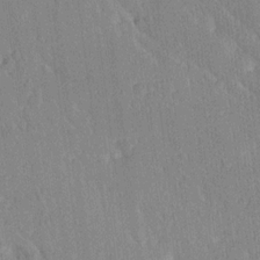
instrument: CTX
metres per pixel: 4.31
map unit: Ave
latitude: 21.1026
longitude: -136.5735
